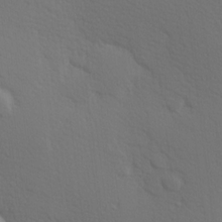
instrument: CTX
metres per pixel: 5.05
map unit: Hve
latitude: 19.6694
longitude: 150.0472
